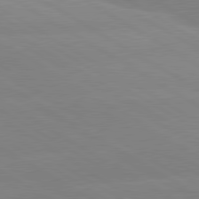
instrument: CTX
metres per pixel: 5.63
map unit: lApd
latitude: 80.4412
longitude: -152.4412
